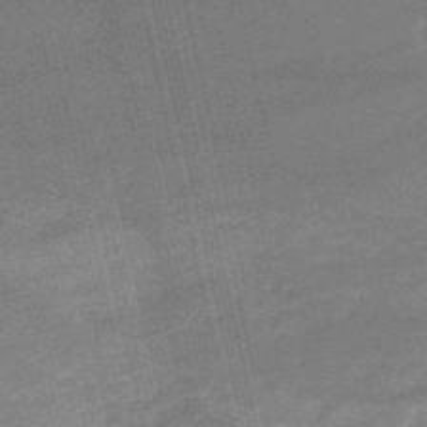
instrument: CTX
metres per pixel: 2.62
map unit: HNb
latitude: -51.8044
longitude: -41.1214
